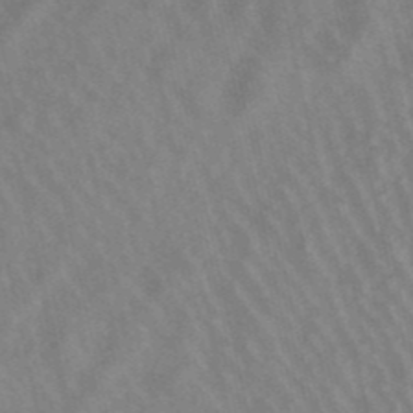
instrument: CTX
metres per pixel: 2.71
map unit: lHb
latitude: -48.8030
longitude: 73.0675
